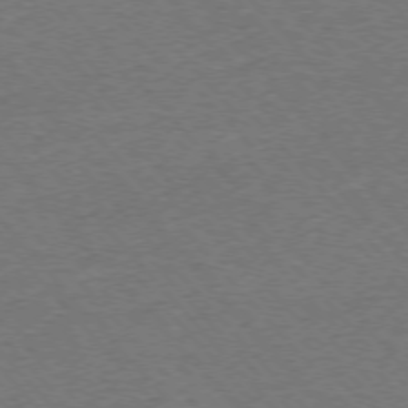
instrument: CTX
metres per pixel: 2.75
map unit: Ap
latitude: -76.0472
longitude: -94.0444
